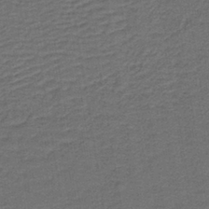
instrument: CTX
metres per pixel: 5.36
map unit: lHb
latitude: -39.9556
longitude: 55.4266
